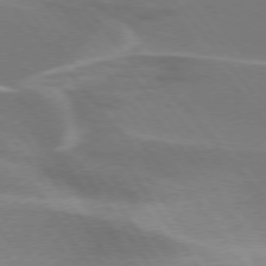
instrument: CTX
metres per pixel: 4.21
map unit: lApd
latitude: 75.1025
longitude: -63.3860
